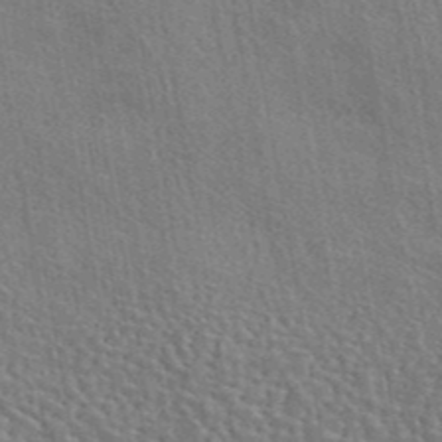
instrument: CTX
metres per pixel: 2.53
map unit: eAb
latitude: 43.6694
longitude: 113.8611
